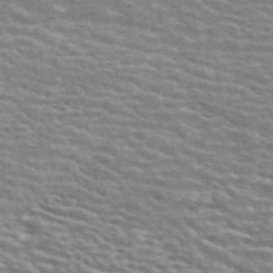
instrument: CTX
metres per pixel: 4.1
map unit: ANa
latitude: 45.1592
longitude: 30.6518
